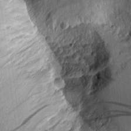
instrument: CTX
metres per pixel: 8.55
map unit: Aa
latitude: 10.1767
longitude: -127.7261
